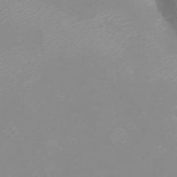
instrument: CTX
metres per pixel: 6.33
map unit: eHh
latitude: -4.2928
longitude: -76.4790
